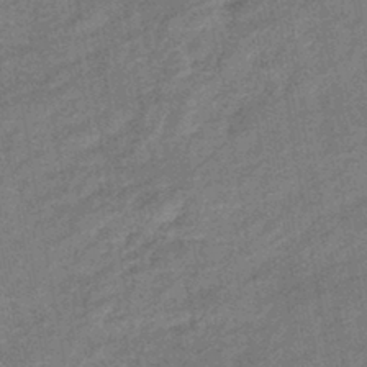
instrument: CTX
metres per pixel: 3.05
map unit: eHb
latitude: -42.1416
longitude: 82.4629
